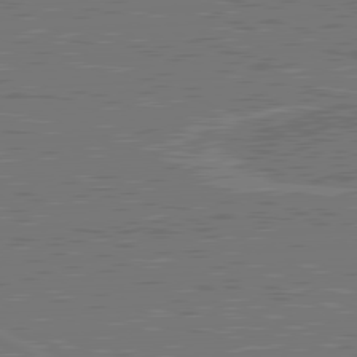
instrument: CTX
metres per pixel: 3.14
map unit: lApd
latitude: 80.6868
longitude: 118.6707
